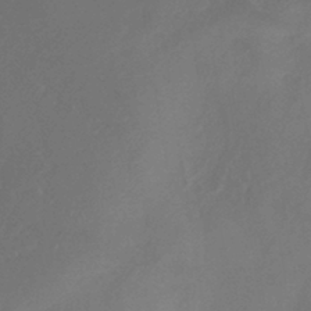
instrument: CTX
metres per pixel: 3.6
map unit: lHb
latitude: -39.5966
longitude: 74.8030
